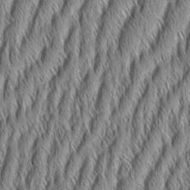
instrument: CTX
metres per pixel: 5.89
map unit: Aa
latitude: 7.2537
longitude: -130.6113
